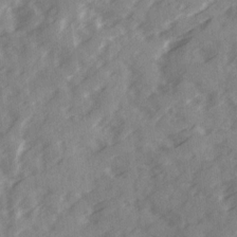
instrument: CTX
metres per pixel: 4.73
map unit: Ave
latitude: 19.3481
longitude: -131.1215
